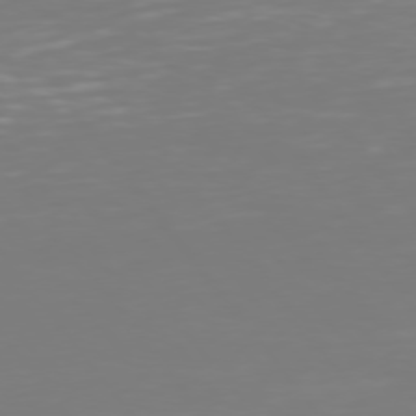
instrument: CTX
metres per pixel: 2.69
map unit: Hpe
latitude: 75.0647
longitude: -123.8583
